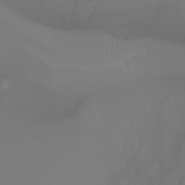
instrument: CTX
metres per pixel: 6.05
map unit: Htu
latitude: -0.8408
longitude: -75.3482
